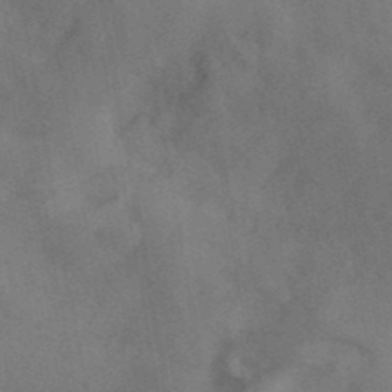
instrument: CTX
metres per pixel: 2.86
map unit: ANa
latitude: 41.8583
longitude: 17.0487
